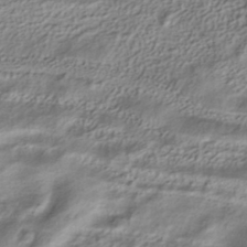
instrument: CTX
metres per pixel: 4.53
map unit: HNhu
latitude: -41.7289
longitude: 105.6910
